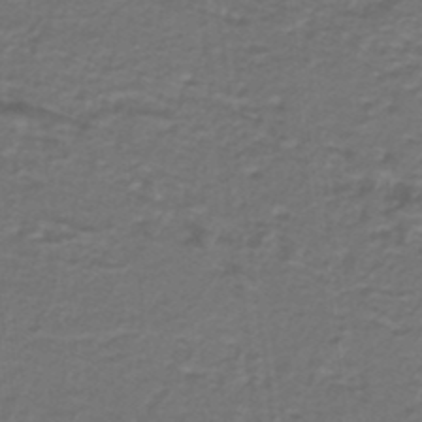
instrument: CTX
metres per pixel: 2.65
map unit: lHb
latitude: -39.4077
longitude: 55.6344
